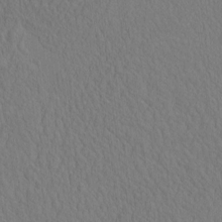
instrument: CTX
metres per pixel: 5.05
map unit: eHh
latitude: -3.1620
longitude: 15.8234
